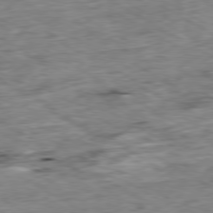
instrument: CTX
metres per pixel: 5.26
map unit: Ap
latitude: -80.2362
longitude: -84.0255
